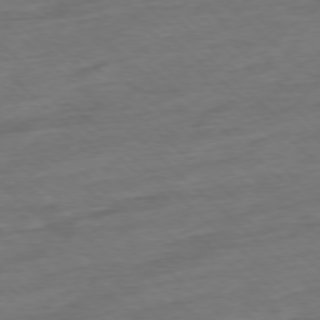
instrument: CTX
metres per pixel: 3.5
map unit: Ap
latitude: -77.6533
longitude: -97.8016
